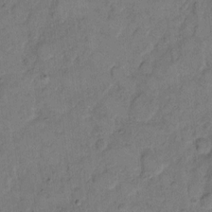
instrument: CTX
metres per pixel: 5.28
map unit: eHh
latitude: 11.9528
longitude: -65.0647
